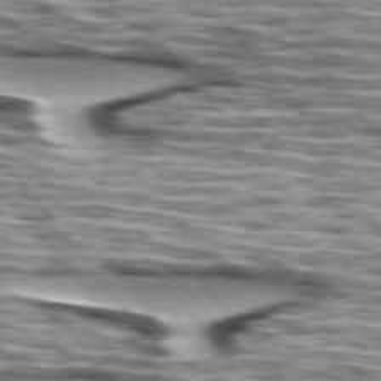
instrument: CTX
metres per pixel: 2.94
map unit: lApd
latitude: 75.2159
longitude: -57.0458
